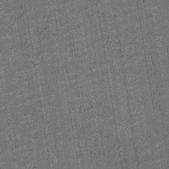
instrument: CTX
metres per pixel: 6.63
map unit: Nhu
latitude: -12.7463
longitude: -21.8205
